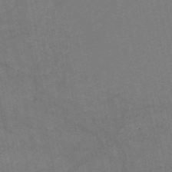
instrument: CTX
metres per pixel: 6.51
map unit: HNb
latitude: -55.3132
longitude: -39.6505
